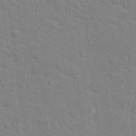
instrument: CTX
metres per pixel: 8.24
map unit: Hto
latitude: 16.5924
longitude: -38.4412
